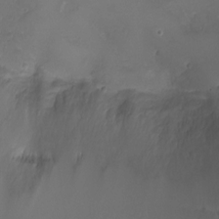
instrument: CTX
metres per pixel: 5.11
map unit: Ht
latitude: -1.9179
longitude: -18.4979
